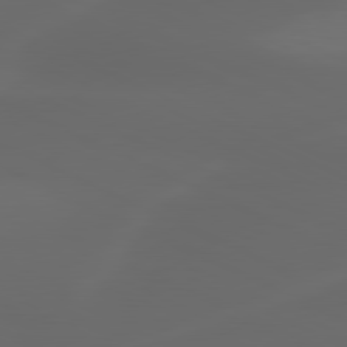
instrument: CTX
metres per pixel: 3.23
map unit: lApd
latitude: 80.0255
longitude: -117.4426
